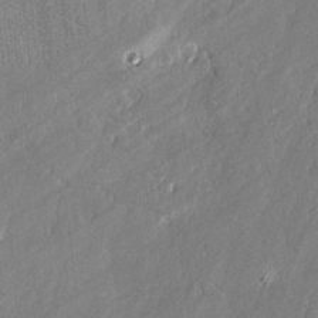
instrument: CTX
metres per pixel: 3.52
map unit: lAvf
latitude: -1.7667
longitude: -107.4426
